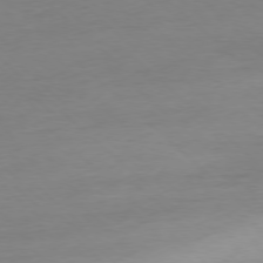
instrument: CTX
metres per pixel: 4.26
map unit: Ap
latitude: -77.7667
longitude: -81.1781
